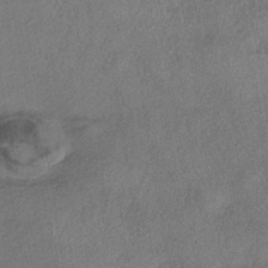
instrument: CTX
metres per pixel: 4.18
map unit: eHh
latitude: -41.1809
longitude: 119.7100
